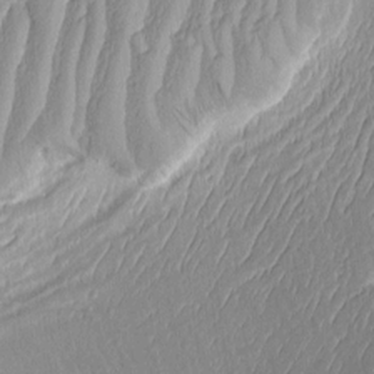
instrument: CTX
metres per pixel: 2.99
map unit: Aa
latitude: 8.7435
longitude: -131.4049
